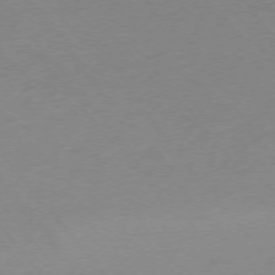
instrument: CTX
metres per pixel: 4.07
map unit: Ap
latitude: -75.0676
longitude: -71.5560
